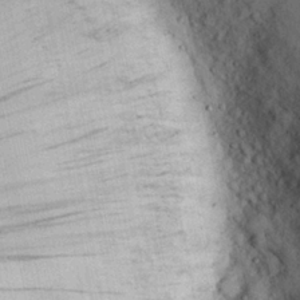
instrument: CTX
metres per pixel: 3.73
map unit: Nhu
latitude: 25.1214
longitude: -73.1781
